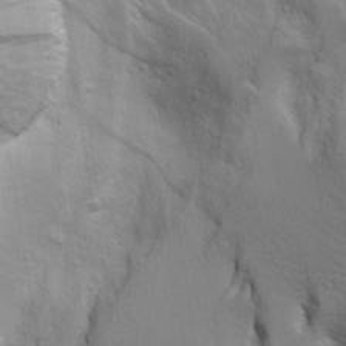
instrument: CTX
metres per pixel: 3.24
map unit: Aa
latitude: 18.0633
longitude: -125.4615
